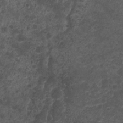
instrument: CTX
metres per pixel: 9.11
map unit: Nhu
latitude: 3.9150
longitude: -16.0444
